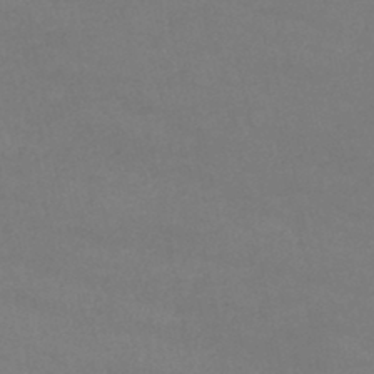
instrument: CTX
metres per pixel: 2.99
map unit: lHb
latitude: -38.5007
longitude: 73.2565
